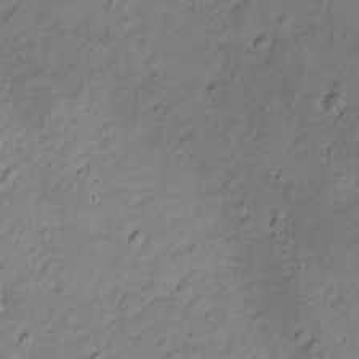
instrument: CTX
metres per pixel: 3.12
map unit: Nhu
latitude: -6.5762
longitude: -152.6869
